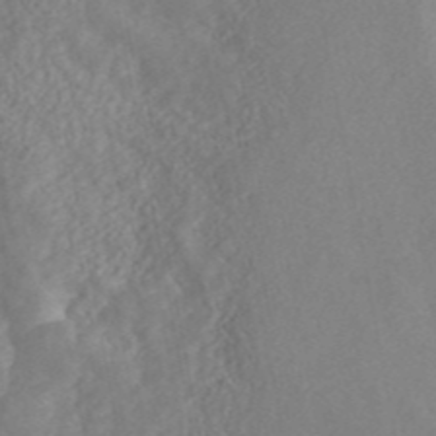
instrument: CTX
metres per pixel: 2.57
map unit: ANa
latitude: 45.5371
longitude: 23.1431
